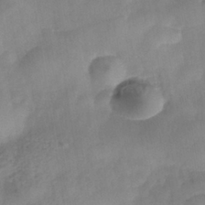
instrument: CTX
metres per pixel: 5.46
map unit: Nhe
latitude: -37.7666
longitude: -147.0648
